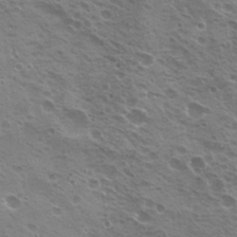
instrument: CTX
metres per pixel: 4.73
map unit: Hto
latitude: 21.2915
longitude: -31.5560
